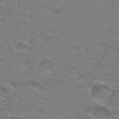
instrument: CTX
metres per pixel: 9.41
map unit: Hto
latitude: 24.9324
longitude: -44.0255
